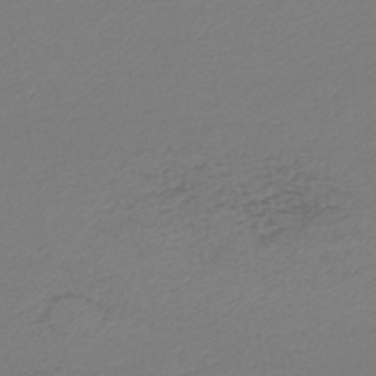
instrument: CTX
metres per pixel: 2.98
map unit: lHb
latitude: -46.0472
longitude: 68.1227
